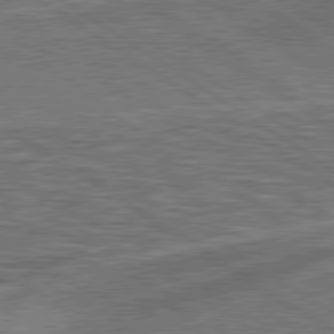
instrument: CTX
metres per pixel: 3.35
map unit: lApd
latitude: 79.4994
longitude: 172.6329
